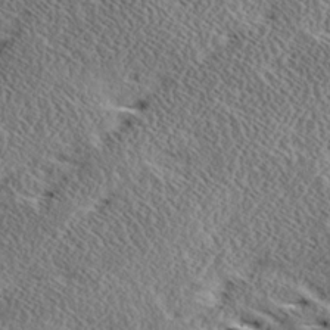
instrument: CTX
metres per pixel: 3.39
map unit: Ave
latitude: 17.1592
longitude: -138.2900
